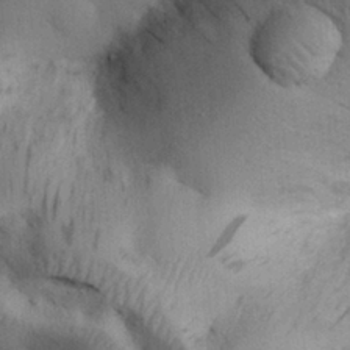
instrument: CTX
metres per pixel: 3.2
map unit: Nhu
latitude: 26.5735
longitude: -71.3293
